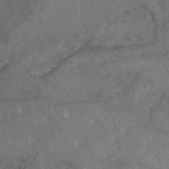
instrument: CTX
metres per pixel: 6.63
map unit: eAb
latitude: 46.3468
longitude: 115.4454
